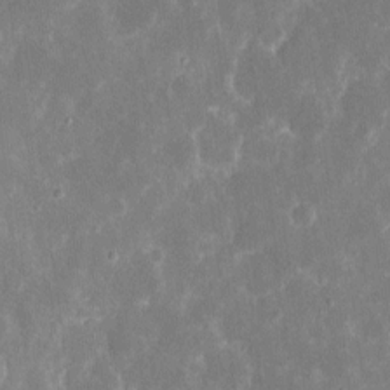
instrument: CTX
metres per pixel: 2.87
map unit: eHh
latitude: 7.5371
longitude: -69.0837
